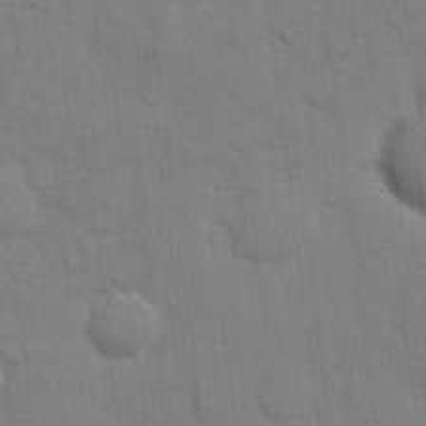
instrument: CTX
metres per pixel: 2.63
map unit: eHh
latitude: 10.2901
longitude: -67.1592
